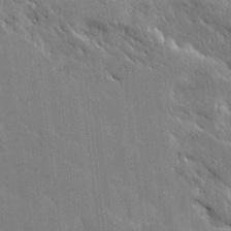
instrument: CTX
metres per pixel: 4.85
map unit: Ave
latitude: 20.0822
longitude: -136.4223
